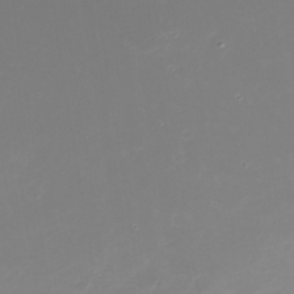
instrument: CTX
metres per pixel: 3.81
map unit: Nhu
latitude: 22.4601
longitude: -63.3293
